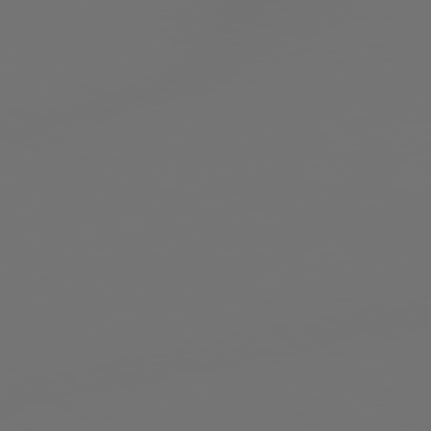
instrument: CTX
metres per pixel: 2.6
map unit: Hpe
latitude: 78.8569
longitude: 177.5399
